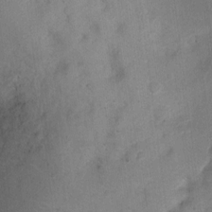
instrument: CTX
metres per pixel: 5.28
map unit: Ht
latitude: -5.8800
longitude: -36.0822
